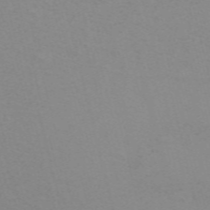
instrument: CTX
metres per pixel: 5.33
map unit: ANa
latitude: 51.9717
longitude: -70.4034
